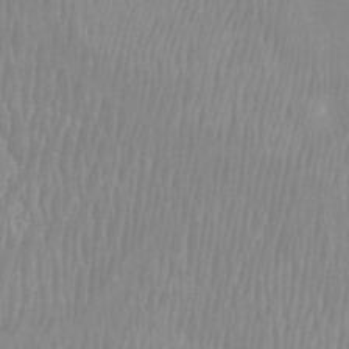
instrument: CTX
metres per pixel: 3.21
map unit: Htu
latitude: -8.5763
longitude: -76.2900
